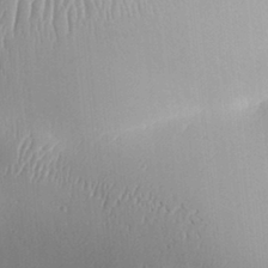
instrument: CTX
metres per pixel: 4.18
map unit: Aa
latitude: 31.1215
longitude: -141.3859
